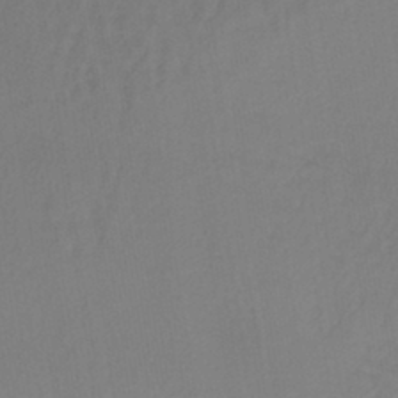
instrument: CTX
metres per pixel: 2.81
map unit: lHb
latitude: -41.8611
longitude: 64.2173
